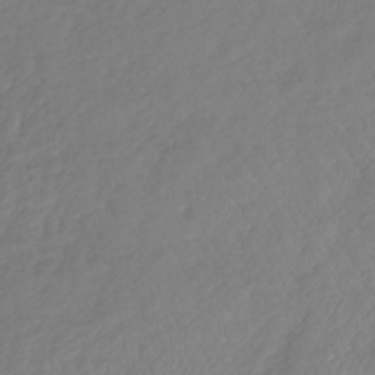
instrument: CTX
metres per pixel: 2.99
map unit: lHb
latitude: -36.7652
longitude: 69.9367
